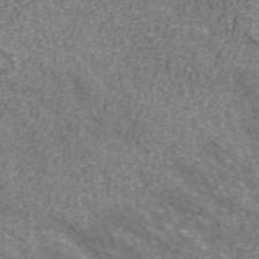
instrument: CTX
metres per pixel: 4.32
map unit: ANa
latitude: 40.6301
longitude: 24.1606
